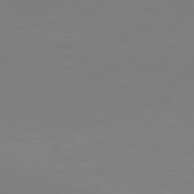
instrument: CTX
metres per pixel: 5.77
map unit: Hpe
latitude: 76.5545
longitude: -133.1214
